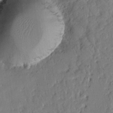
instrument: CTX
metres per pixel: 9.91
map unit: Nhu
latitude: 14.4601
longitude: -78.5357
